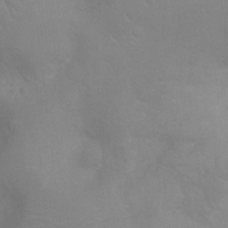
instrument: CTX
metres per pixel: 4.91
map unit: Ht
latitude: -4.7841
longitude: -25.9528
